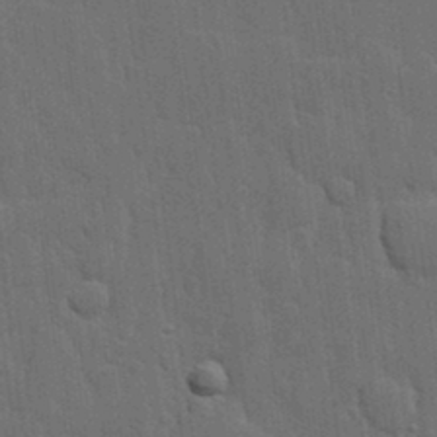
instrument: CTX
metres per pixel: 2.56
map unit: lHvf
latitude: 19.1781
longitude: -113.6505
